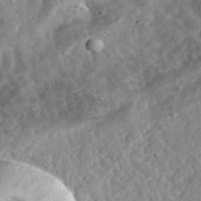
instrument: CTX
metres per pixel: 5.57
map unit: eHh
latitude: 34.7246
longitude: -78.7247
